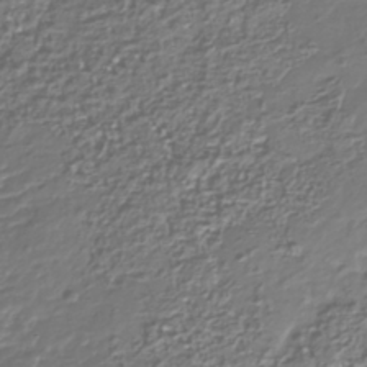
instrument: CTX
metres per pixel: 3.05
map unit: Nhu
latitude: -40.4440
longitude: -82.5923
